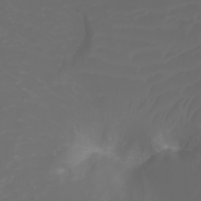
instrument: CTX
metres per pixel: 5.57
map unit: Ht
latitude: -3.1998
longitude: -61.2348
